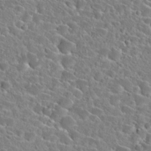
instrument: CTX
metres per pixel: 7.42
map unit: Hto
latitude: 24.8002
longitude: -46.2901
